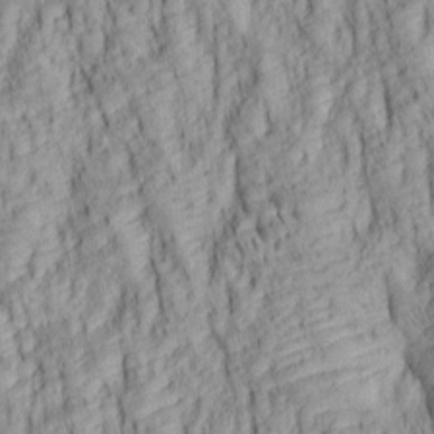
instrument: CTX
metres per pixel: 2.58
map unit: lAa
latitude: 6.3845
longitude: -115.3670
